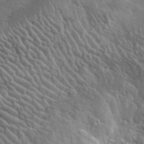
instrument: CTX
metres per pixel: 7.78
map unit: lHvf
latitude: 33.5560
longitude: -86.5357
